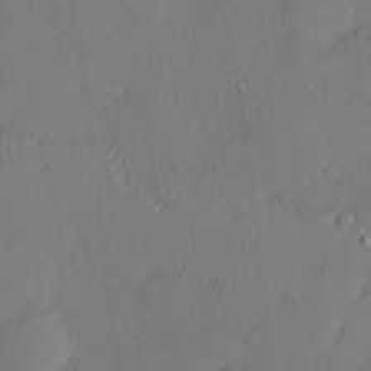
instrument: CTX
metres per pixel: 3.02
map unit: eHh
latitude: 3.6127
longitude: -75.9528
